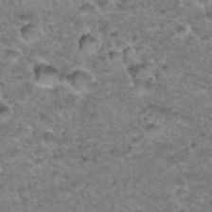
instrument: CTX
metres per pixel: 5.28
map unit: Hto
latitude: 35.7638
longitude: -48.3278
